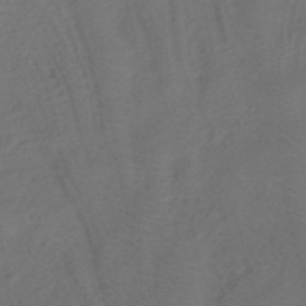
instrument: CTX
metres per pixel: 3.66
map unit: HNhu
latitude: -41.2565
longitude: 100.9919
